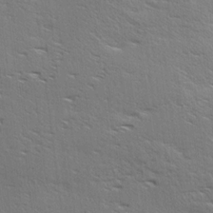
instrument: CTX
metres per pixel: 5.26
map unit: Ave
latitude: 17.4993
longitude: -138.0255
